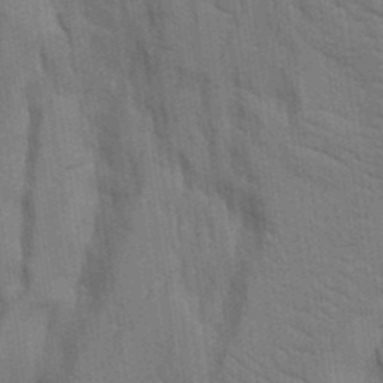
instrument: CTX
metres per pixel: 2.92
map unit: Aa
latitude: 9.1970
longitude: -126.7057
